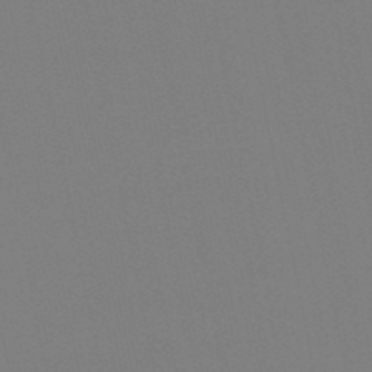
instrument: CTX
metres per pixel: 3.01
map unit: lHb
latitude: -49.7478
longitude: 80.8786
